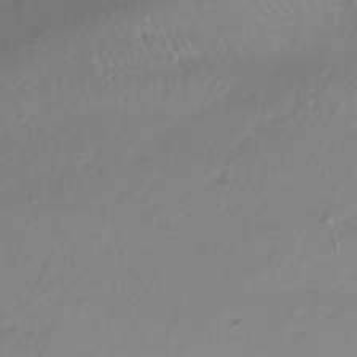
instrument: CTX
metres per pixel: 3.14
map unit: lHb
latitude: -36.6140
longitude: 70.1228
